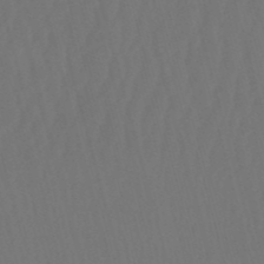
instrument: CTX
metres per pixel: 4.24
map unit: eHb
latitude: -50.9920
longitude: 75.6344
